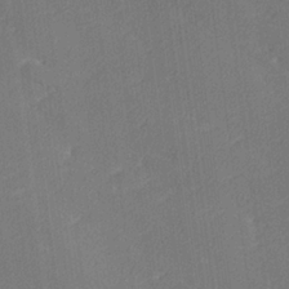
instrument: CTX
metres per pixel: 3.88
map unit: lHvf
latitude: 26.1389
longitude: 141.6155
